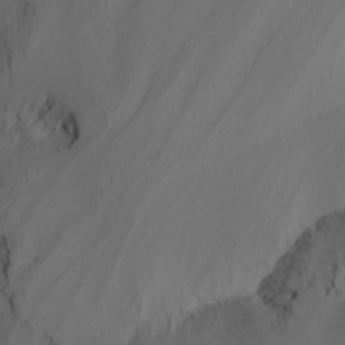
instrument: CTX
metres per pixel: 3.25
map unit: Nhu
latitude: -4.3117
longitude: -91.8016
